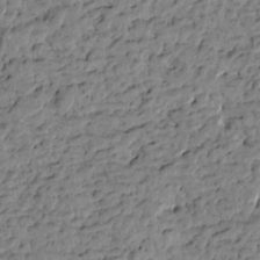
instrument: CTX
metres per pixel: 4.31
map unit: Htu
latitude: -0.8219
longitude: -179.1403
